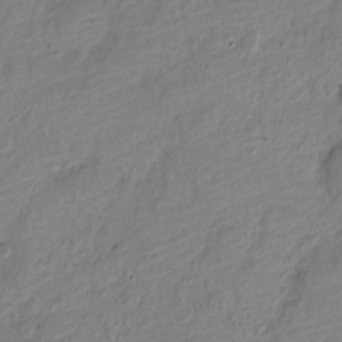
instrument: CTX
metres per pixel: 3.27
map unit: Nve
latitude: -19.2376
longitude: 108.1228
